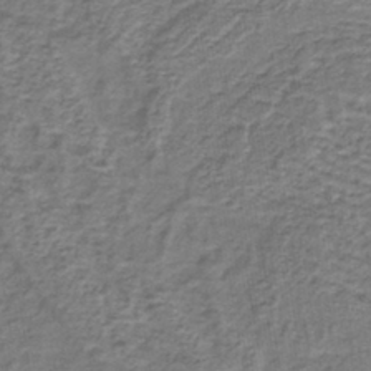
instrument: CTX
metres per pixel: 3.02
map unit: lHb
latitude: -40.6896
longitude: 62.1983
